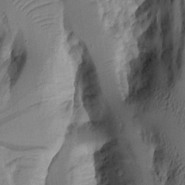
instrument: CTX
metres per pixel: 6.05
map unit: Aa
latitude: 9.3104
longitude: -127.1592
